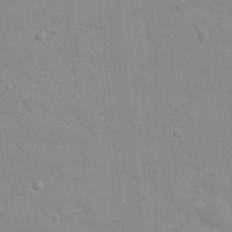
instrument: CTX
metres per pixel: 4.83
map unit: eHh
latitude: 20.9514
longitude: -64.4034
